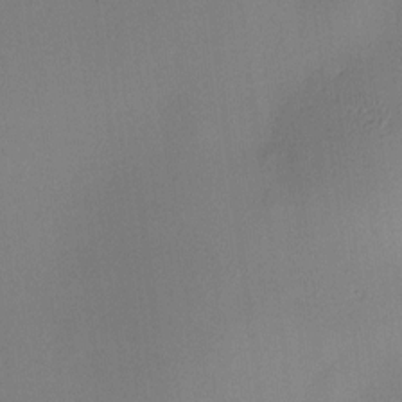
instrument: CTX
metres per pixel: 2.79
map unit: HNhu
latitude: 8.9514
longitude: 15.3699
